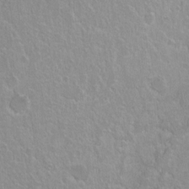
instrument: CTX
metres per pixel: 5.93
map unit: Hto
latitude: 2.0822
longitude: -32.5168
